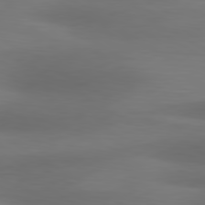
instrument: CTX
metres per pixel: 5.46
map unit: lApd
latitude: 80.6113
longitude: 120.1228
